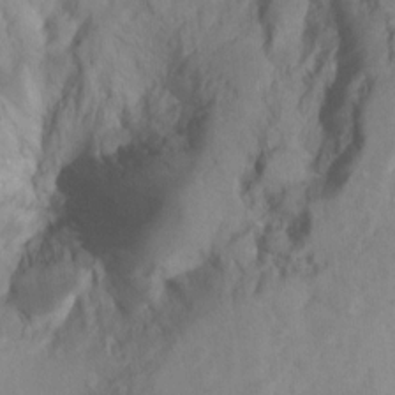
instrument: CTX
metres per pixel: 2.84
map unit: Ht
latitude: 10.3656
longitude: -32.4412
